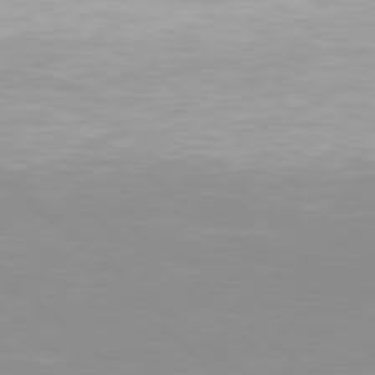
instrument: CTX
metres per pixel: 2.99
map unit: Hpe
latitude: 77.8961
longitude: -133.6883
